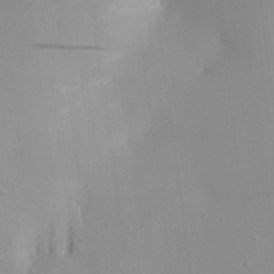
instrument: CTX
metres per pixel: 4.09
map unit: Aa
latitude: 21.6127
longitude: -143.9528
